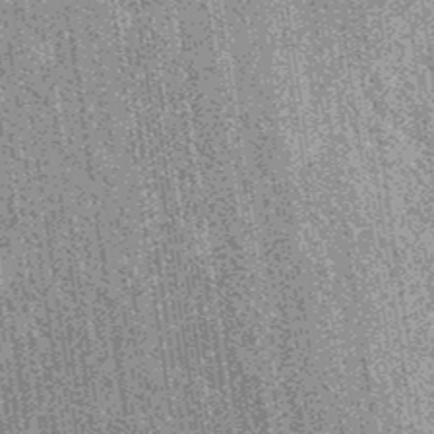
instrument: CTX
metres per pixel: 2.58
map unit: eAb
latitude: 37.5371
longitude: 107.5210
